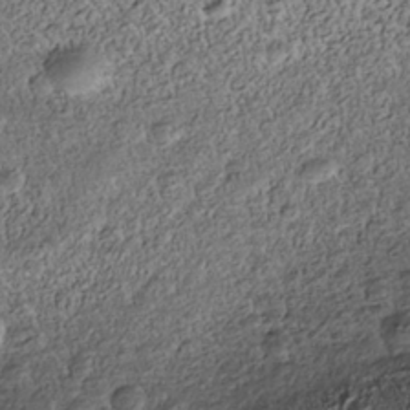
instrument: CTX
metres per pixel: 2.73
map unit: Nhe
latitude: -39.5966
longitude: -117.1214
